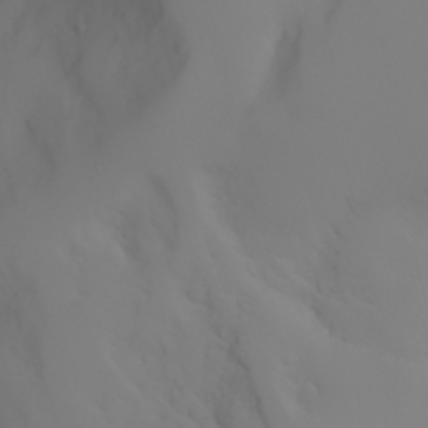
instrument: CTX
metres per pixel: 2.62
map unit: Aa
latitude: -6.5384
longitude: -85.1403
